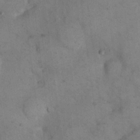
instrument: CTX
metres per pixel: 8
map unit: eHh
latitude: 21.8206
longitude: -60.4601
